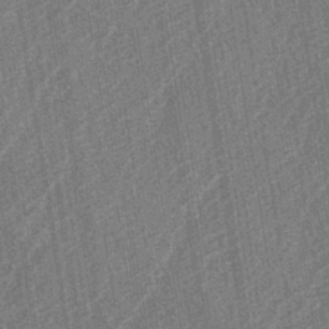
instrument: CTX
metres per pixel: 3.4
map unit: lAa
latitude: -3.0675
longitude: -129.4426
